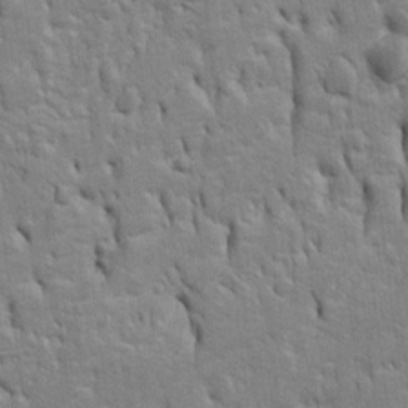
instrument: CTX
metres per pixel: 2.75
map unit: Htu
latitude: -5.2187
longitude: 151.2942
